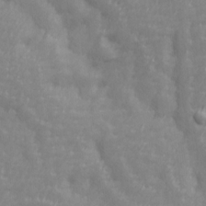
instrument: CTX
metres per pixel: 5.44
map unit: Ave
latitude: 13.7828
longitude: -105.6316
